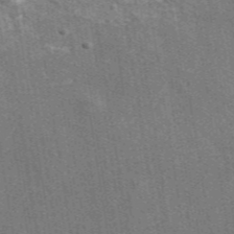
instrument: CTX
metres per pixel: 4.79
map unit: eAb
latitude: 47.0270
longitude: 114.6707
